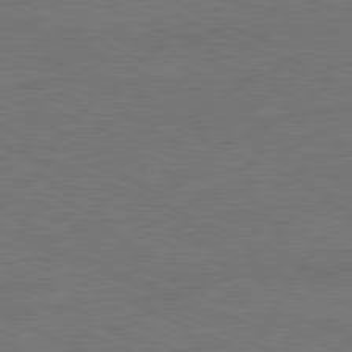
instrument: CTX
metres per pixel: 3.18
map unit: Ap
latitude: -81.8612
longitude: -84.5546
